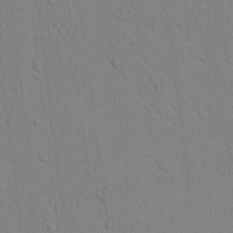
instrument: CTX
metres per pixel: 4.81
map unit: lAvf
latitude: 8.9892
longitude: 169.2376
